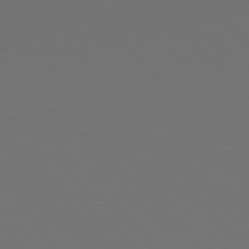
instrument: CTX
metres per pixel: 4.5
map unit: Hpe
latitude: 78.0444
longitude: -175.4049
